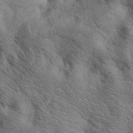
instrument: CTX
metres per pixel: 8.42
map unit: lAa
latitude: 19.1214
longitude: -139.6127
